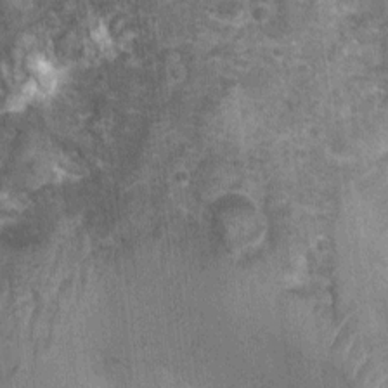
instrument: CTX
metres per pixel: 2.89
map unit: Nhu
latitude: 0.8191
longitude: -17.6882
